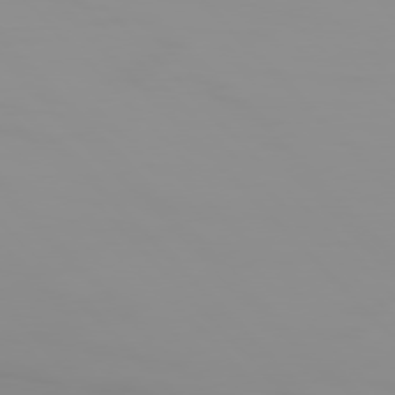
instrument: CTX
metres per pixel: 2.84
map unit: Hpe
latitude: 77.3103
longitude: -140.1199
